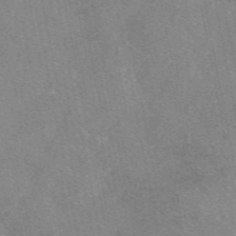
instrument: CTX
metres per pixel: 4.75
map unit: eAb
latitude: 47.0459
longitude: 108.1795
